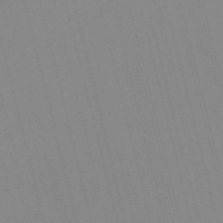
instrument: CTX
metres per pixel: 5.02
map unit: Nve
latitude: -57.3887
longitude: 61.6722
